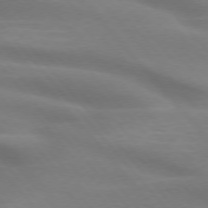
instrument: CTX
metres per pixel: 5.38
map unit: lApd
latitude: 74.9136
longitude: -60.5168
